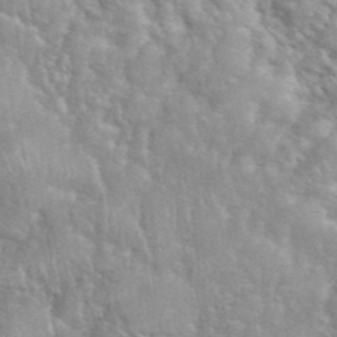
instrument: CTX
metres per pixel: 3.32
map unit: eHh
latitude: 39.2915
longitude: -58.0255
